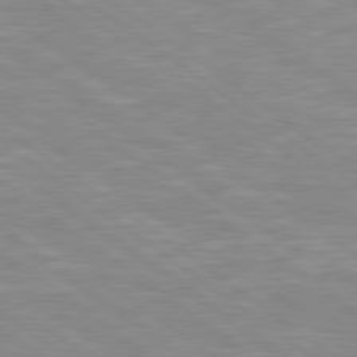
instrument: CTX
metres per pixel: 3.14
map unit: Hpe
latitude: 79.1970
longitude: -121.6316
